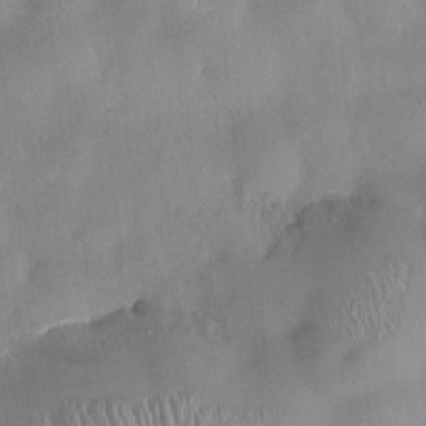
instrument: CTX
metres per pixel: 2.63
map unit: HNhu
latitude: 0.6868
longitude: -4.4979
